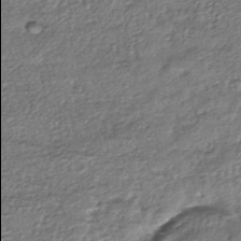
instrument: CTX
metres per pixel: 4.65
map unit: eHh
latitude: -43.6910
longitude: 122.0094
